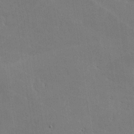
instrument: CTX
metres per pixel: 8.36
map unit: lHvf
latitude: -9.9367
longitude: -102.5168
